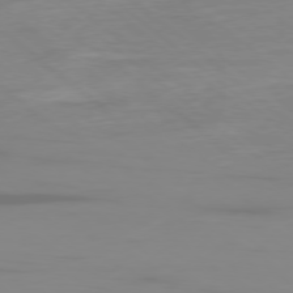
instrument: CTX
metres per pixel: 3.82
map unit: Ap
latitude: -78.7463
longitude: -78.8380
